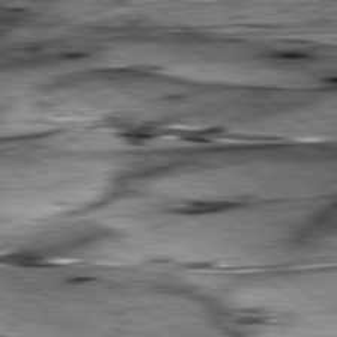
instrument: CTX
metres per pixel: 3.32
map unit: lApd
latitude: 79.6505
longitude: -48.8002
